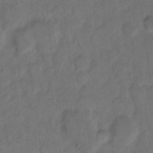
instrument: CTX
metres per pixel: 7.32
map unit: eHh
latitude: 13.3104
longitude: -65.9528
